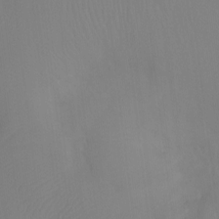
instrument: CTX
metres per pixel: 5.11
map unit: Ht
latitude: -6.9541
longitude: -31.1026
